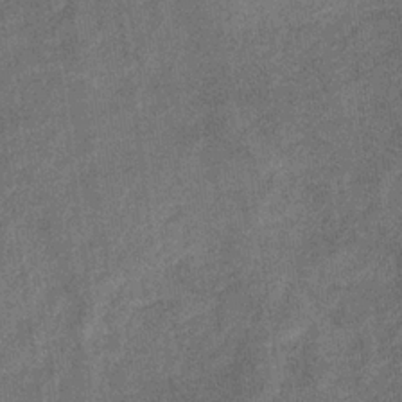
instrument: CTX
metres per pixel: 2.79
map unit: eHb
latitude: -31.9556
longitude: 74.3685
